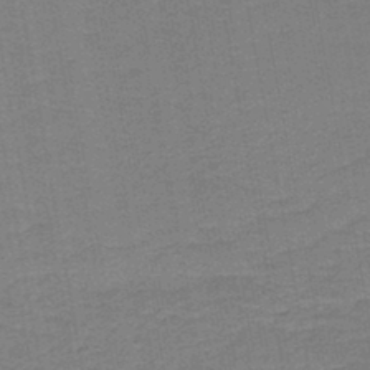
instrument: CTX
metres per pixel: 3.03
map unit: HNb
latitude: -44.9731
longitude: 52.3117
